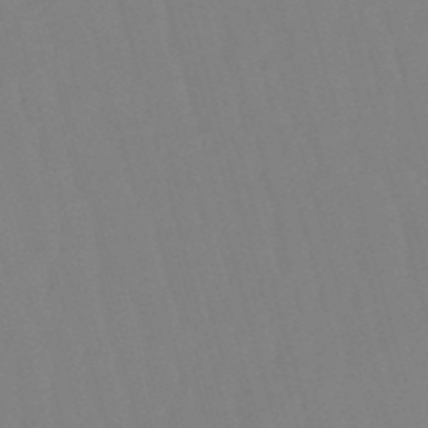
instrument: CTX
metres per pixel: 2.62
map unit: eHb
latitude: -50.7274
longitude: 75.6344
